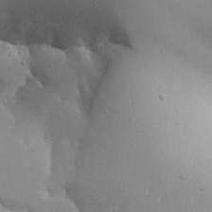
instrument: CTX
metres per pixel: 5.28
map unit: Aa
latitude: 27.2348
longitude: -129.1214
